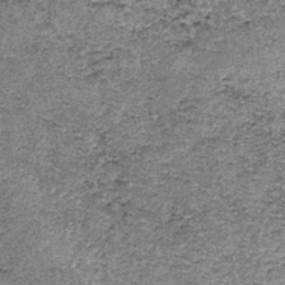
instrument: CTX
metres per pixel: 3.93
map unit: lHb
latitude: -37.5399
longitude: 67.0298
